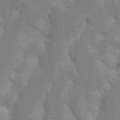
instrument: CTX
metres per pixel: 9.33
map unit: Nhu
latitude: 18.2333
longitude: -73.7828
